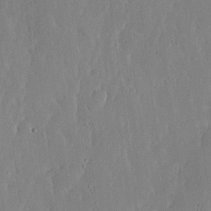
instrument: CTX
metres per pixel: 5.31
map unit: lHvf
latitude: 17.4049
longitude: -114.8568
